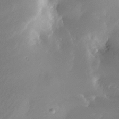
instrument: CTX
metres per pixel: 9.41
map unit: Nhe
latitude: -31.6344
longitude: -116.1578
